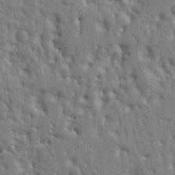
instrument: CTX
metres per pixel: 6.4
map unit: Ht
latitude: 10.8947
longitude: -77.3859
